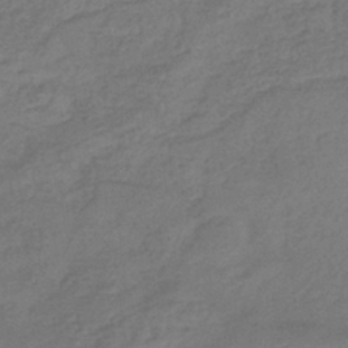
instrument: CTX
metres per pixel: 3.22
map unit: eHb
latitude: -36.2928
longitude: 81.7478
